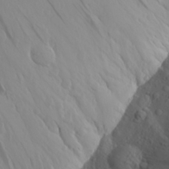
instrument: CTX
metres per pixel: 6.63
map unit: Aa
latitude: 24.6112
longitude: -146.1200
